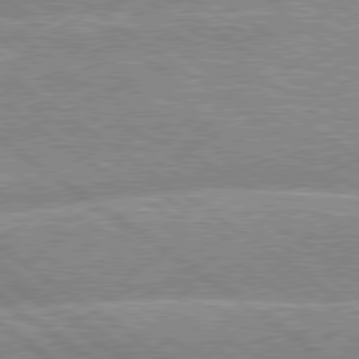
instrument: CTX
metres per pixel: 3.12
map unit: lApd
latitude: 79.3293
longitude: -157.3481
